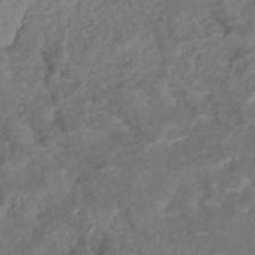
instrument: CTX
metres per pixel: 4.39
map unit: Nhe
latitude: -48.6519
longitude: -173.0647
